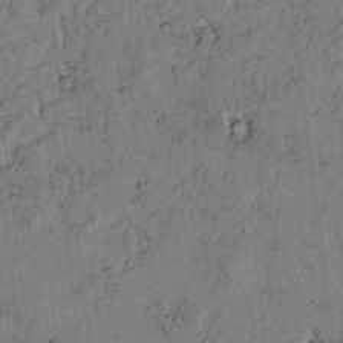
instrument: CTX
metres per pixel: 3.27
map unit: lAvf
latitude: 5.3293
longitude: 159.0108
